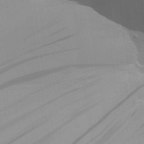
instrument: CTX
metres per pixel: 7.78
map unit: Aa
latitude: 31.5371
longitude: -133.4049
